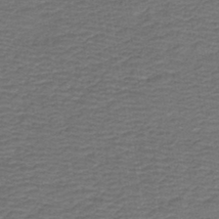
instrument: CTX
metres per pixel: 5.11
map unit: HNb
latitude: -42.5384
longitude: 51.0486
